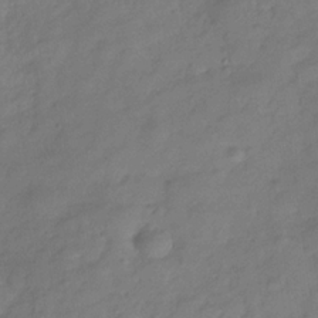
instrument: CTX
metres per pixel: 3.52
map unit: Hve
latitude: -32.3118
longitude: 89.8611
